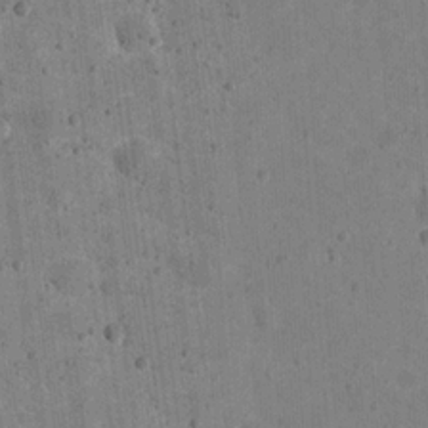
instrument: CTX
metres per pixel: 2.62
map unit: eHh
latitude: 20.8002
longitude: -63.3482
